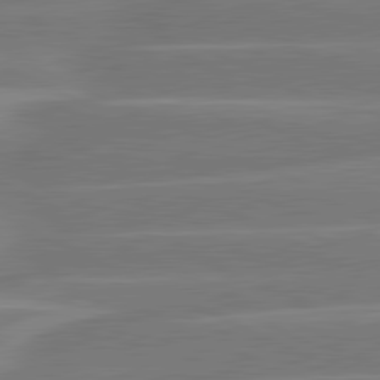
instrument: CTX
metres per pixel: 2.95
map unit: lApd
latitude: 81.3671
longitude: -135.1214
